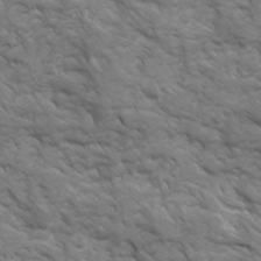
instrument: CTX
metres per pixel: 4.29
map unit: Ave
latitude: 16.8002
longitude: -131.6316
